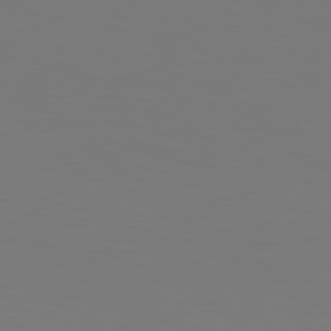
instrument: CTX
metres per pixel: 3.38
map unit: Hpe
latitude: 78.9514
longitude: -167.9717
